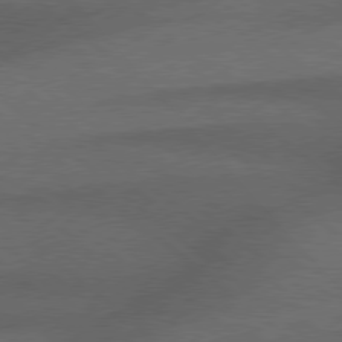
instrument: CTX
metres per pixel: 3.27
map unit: Hpe
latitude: 78.0255
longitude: -158.1011
